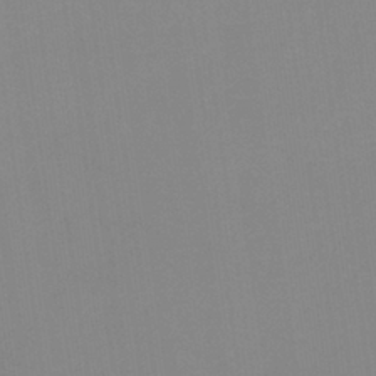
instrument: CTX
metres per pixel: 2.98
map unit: HNb
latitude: -36.1416
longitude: 54.6708
